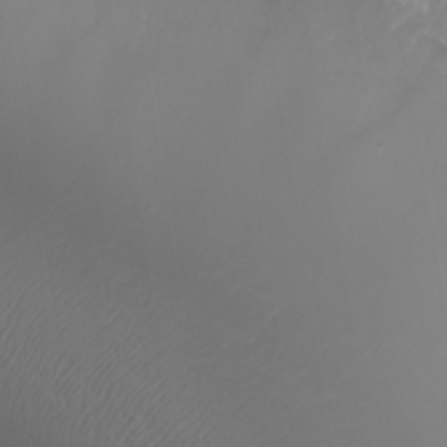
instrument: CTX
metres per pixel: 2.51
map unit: eHh
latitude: -7.2754
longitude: -76.4034
